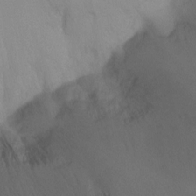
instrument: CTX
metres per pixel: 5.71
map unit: Ht
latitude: -8.4629
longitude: -31.9339
